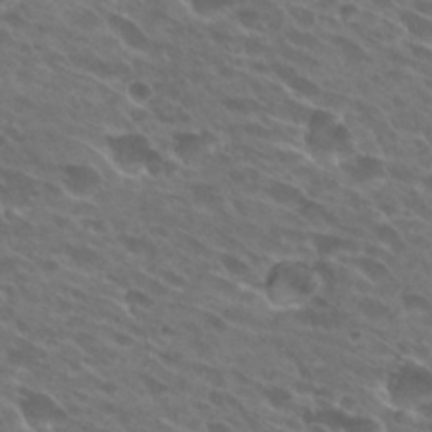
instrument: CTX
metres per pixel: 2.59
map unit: Hto
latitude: 27.4804
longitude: -42.4601
